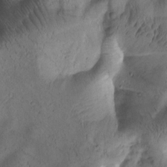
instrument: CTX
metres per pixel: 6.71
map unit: Htu
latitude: -2.1416
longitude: 170.9920
